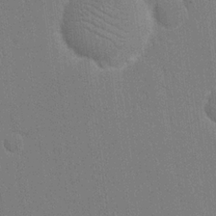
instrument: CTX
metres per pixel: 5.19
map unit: eHh
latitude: 18.5923
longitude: -68.1956
